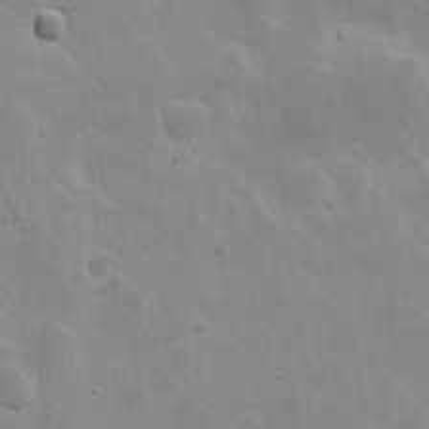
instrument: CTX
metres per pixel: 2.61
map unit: eHh
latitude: 8.3090
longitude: -72.7813
